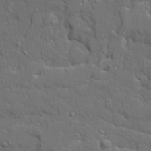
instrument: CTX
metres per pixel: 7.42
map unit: Ave
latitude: 19.3670
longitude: -128.8191
